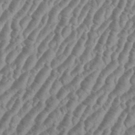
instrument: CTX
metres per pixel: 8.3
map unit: eHh
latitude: 36.4412
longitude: -136.2145
